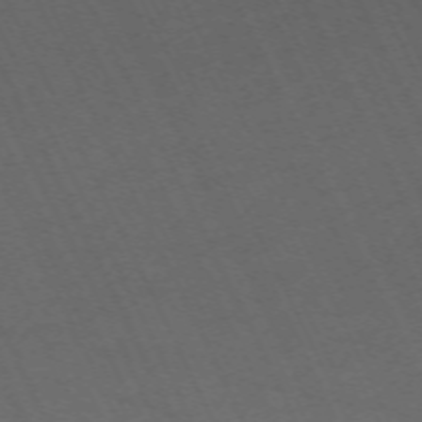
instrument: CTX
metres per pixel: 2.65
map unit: Nhu
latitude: -68.2172
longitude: 39.2376
